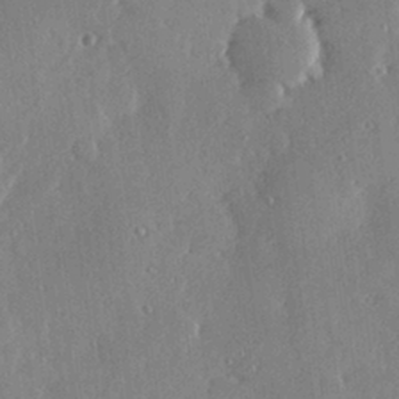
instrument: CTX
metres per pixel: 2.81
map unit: Hve
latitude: 28.5546
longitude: -91.5182
